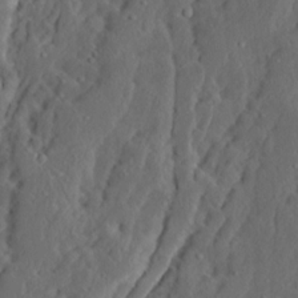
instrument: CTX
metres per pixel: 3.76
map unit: Ave
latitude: 13.8017
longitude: -135.2915
